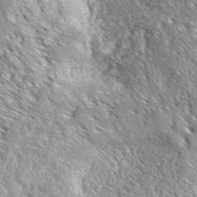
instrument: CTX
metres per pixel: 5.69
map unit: ANa
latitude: 39.7827
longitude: -91.0458
